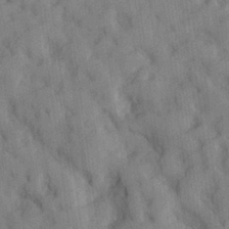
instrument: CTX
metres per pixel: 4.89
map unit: lHvf
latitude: 24.1766
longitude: 142.7652
